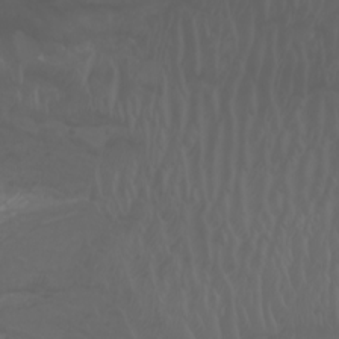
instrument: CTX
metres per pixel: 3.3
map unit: Nhu
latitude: -6.9730
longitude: -85.7261
